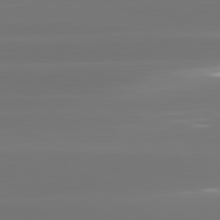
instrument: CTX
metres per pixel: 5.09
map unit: lApd
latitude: 81.4993
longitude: -134.4223
